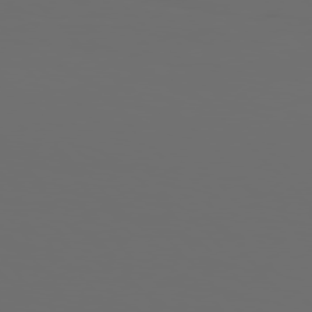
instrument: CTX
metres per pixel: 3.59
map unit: Hpe
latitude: 76.4223
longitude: -140.8191
